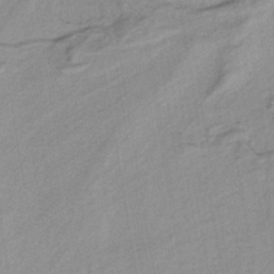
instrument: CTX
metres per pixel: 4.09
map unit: lHb
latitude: -40.3306
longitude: 52.8219
